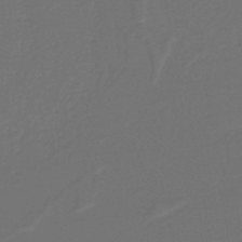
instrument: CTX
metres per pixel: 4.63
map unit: lHb
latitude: -38.6141
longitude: 55.4077
